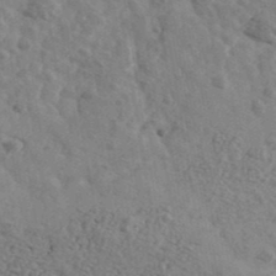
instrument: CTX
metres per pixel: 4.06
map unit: Ave
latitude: 40.0822
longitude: -110.8380
